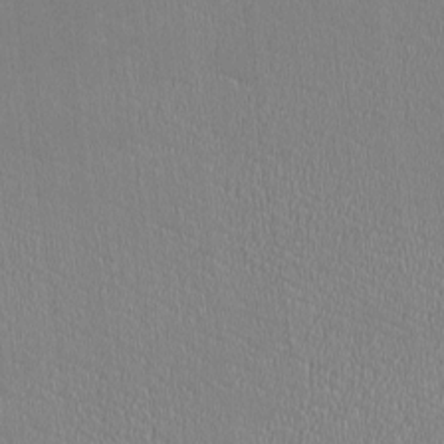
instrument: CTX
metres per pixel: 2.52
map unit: HNhu
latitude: -2.8219
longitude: -2.3845
